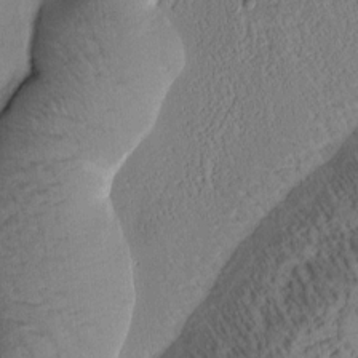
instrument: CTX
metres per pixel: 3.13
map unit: Htu
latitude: 0.7624
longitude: 176.9164
